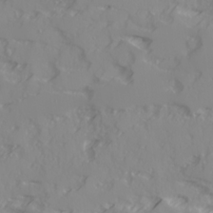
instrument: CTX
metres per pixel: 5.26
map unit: Ave
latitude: 17.7450
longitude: -129.1970
